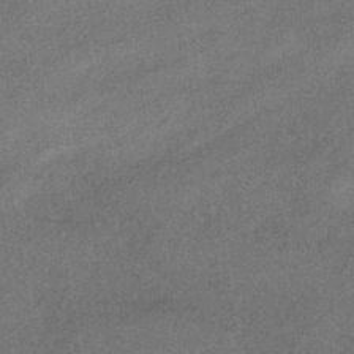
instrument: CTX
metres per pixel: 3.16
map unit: HNhu
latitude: -42.1227
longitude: 90.4251
